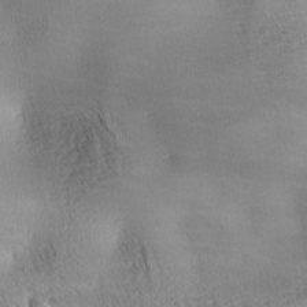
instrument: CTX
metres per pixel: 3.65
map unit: lAa
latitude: -4.6140
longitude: -121.4238
